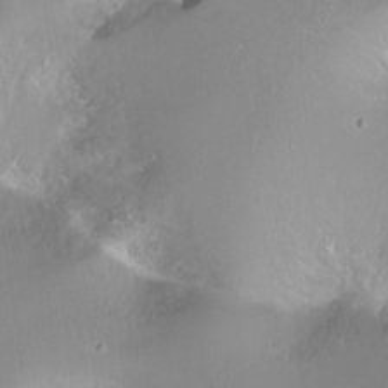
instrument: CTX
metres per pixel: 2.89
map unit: Ht
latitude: -14.4818
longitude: -41.1214
